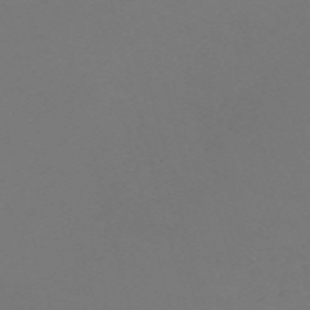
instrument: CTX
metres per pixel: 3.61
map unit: Nve
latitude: -58.7463
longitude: 60.1795
